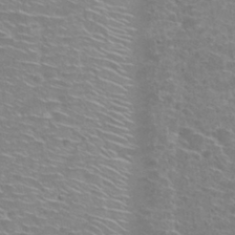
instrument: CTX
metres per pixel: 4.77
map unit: Nhu
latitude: 28.8758
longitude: -48.6113
